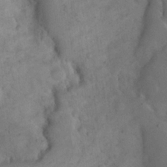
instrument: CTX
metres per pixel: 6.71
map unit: eHh
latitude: 19.0269
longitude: -64.2522
